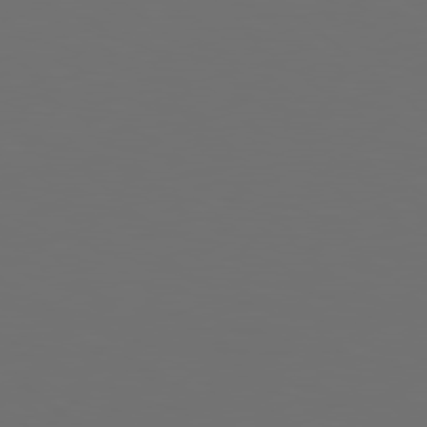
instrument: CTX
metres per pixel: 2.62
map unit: Hpe
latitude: 78.9514
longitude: -163.3104
